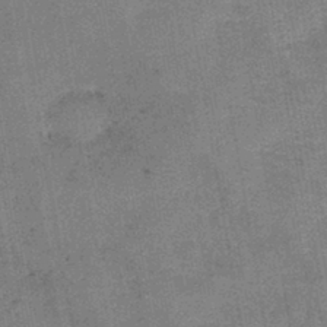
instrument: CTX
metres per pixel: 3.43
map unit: lHb
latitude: -42.1227
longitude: 79.0486
